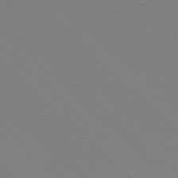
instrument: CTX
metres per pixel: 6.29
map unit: Hpe
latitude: 77.5182
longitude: -126.2334
